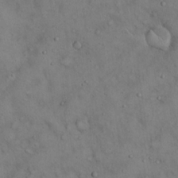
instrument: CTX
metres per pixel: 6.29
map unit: Hto
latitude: 18.9136
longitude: -60.3278
